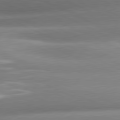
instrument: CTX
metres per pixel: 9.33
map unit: lApd
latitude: 81.1025
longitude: -159.6505
